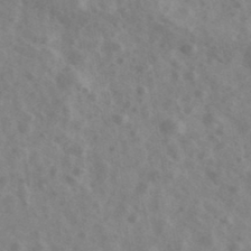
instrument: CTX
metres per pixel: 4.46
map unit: Ave
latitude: 38.9703
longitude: -106.9892
